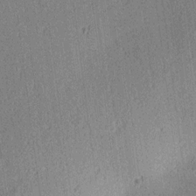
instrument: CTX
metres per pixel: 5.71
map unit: lAa
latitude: 12.9892
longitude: -107.6883
